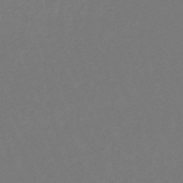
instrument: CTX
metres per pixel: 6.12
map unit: lHb
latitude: -50.4062
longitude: 80.0472
